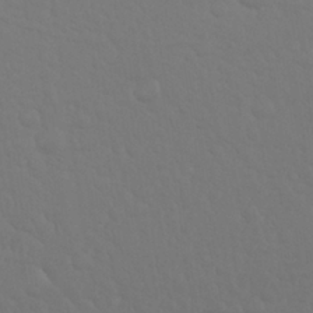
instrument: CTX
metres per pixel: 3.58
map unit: Nhu
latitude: 25.7449
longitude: -57.1025
